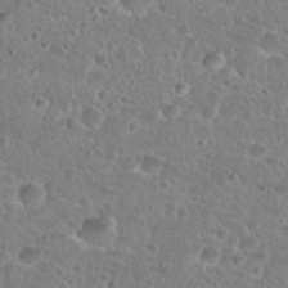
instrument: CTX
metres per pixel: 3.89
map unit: Nhu
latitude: 27.2915
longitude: -51.1214
